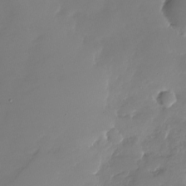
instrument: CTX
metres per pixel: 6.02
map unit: Nhu
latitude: -27.5399
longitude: -61.3670
